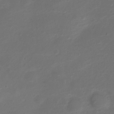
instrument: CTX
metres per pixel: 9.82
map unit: Nve
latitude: -20.4629
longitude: 105.1242
